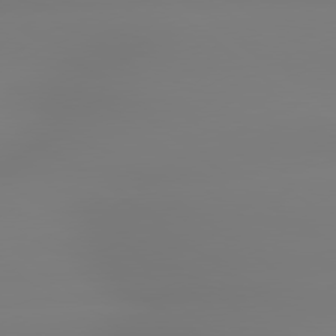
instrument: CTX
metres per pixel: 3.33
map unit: lApd
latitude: 79.1781
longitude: -136.0255
